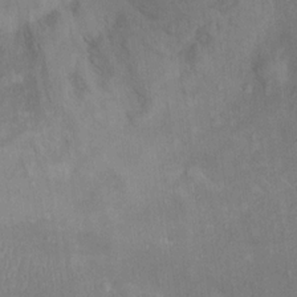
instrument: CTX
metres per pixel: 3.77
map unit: Ht
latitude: 14.0255
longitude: -41.2914
